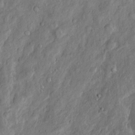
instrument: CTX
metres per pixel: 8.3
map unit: Htu
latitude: -3.8044
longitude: 157.8422
